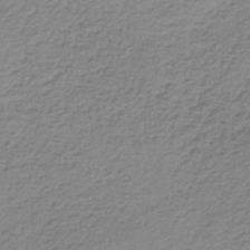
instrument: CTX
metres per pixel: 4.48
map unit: lHb
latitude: -34.6329
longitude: 60.9542
